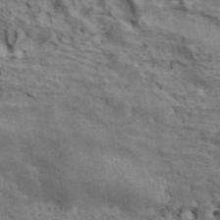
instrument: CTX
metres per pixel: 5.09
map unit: ANa
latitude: 41.8961
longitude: 16.2551
